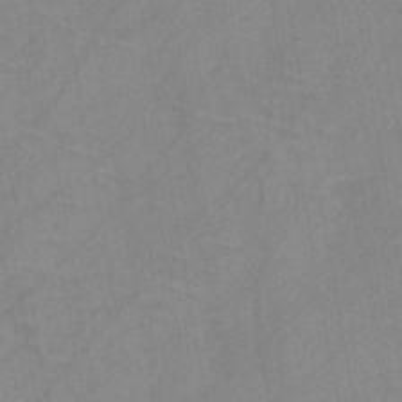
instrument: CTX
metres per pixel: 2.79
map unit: HNb
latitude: -44.9164
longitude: -40.7813
